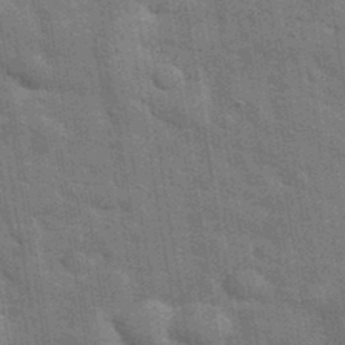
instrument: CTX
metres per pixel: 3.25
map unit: eHh
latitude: 37.4616
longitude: -66.0255
